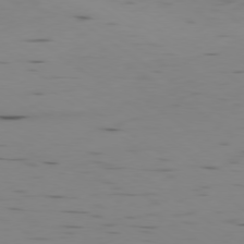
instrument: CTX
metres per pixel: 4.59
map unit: Ap
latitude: -79.2942
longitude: -62.4034
